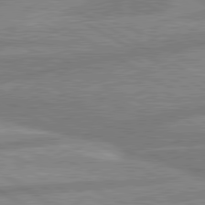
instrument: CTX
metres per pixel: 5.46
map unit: lApd
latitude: 80.4034
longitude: -170.8380
